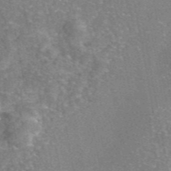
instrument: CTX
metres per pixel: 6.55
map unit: eAb
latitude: 46.1200
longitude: 105.4454
